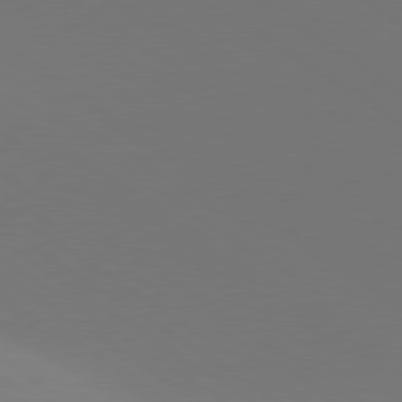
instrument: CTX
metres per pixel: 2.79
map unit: lApd
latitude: 79.6883
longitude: 158.1416
